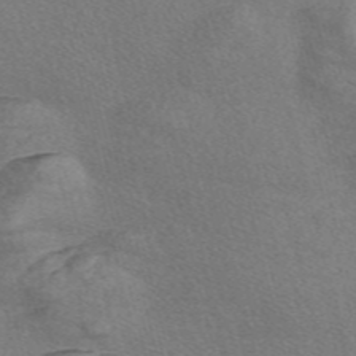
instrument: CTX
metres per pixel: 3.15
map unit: Nve
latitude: -56.6140
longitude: 60.4818
